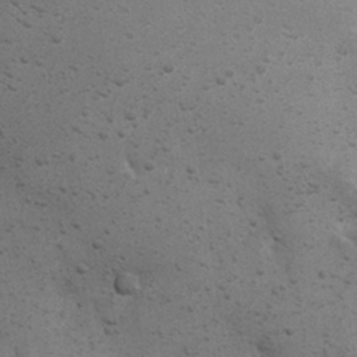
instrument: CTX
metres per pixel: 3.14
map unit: Nhu
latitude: 22.3845
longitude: -71.8205
